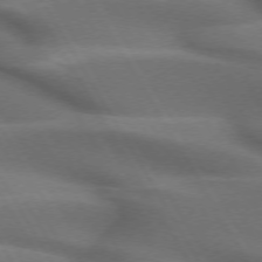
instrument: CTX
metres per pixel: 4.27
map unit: lApd
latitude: 72.4034
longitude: -51.7638
